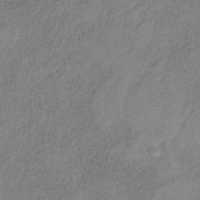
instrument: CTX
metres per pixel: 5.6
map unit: HNb
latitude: -32.1417
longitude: 60.0850
